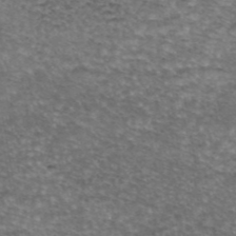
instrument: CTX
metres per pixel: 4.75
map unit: eAb
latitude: 45.6883
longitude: 104.0283
